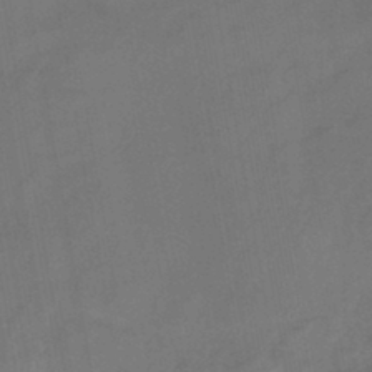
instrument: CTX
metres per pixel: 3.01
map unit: HNhu
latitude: -43.6154
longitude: 91.6533
